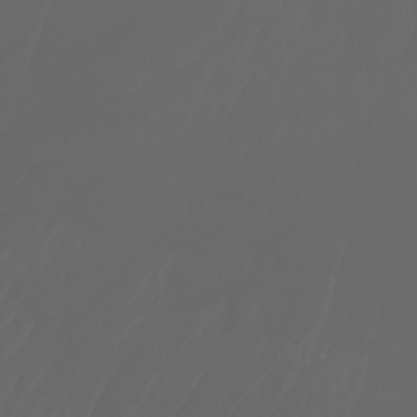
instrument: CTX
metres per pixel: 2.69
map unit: Nhu
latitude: -7.6344
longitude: -82.8380
